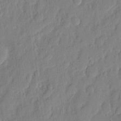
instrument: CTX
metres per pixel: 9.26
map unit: eHh
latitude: 4.7813
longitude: -76.9324
